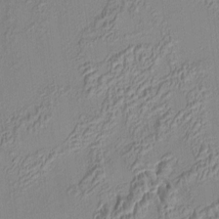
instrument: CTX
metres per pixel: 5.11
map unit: HNhu
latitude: 6.1389
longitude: 9.4454
